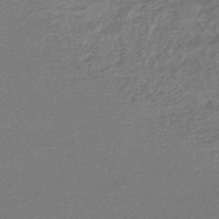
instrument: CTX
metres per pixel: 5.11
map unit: lHb
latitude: -44.2551
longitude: 77.7289
